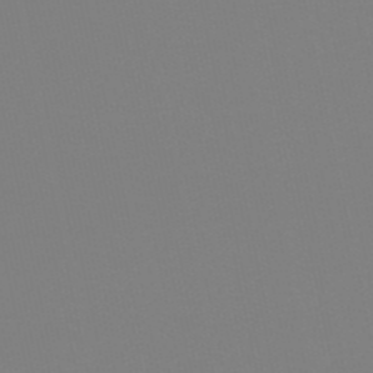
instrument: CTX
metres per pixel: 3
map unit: eHb
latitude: -50.7652
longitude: 76.3306
